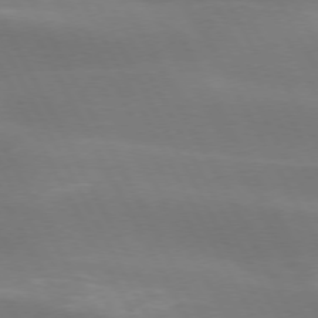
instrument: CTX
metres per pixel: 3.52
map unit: lApd
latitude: 73.4994
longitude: -48.8947
